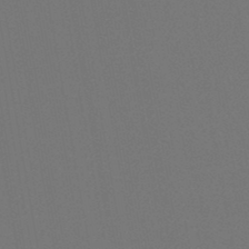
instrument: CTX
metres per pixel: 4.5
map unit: lHb
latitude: -46.6329
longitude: 68.3495
